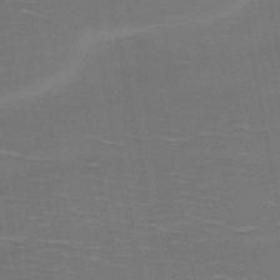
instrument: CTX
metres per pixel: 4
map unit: HNb
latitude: -51.6155
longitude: -45.8583
